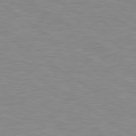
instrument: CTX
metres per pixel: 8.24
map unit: Hpe
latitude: 79.5560
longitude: -127.8583
